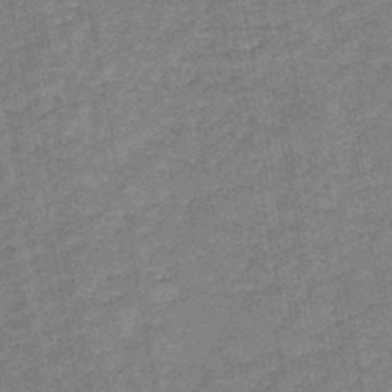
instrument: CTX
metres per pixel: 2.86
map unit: HNb
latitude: -45.5210
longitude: -36.5735
